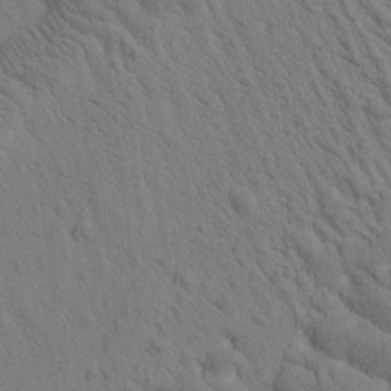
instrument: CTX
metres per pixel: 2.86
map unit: Htu
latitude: -1.5399
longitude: 172.4062
